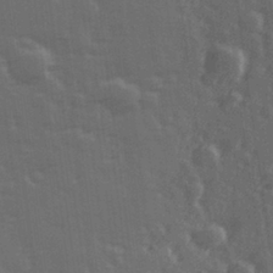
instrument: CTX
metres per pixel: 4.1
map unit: Hve
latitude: 26.8191
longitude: 146.7085
